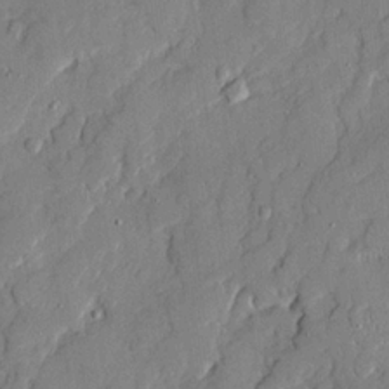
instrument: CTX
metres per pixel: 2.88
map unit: Ave
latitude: 21.4427
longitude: -129.6127
